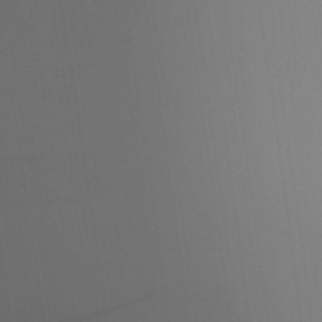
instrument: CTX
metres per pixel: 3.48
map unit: Aa
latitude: 27.1781
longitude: -131.3671
